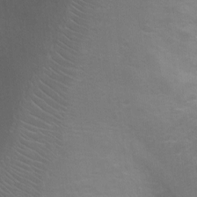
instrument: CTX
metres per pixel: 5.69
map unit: Ht
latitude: 2.3656
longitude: -28.9136
